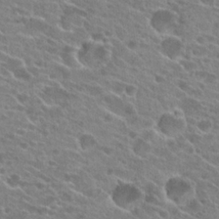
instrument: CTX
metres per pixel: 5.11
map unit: Hto
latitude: 24.5356
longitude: -42.9514
